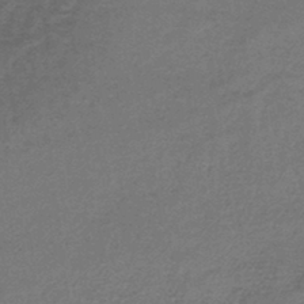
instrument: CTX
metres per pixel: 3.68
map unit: lHb
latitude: -43.5399
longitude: 66.5196
